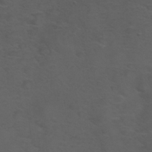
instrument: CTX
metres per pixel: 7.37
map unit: Nhu
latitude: 29.2348
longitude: -50.4790
